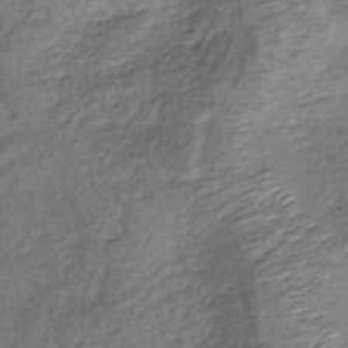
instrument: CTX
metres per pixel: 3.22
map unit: lHb
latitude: -35.3132
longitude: 67.8233
